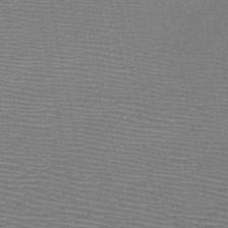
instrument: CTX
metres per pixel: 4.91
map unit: HNb
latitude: -48.0850
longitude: -42.1389
